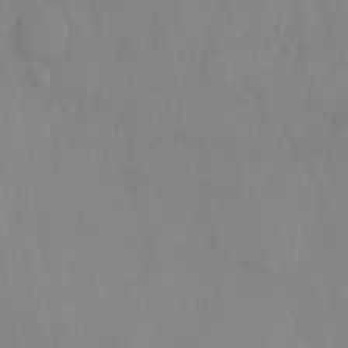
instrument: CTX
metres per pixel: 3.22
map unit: Nhu
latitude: -26.4251
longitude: -70.3278
